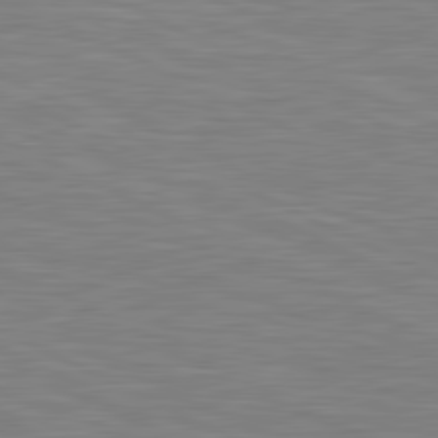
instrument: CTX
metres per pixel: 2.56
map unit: lApd
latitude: 81.2159
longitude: -169.4238
